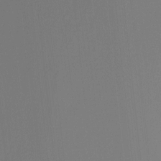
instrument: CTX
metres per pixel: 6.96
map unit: Nhu
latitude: -8.2928
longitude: -79.7639
